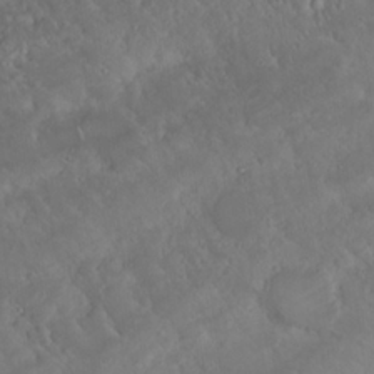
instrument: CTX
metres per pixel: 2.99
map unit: Nhu
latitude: 23.1025
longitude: -62.7813
